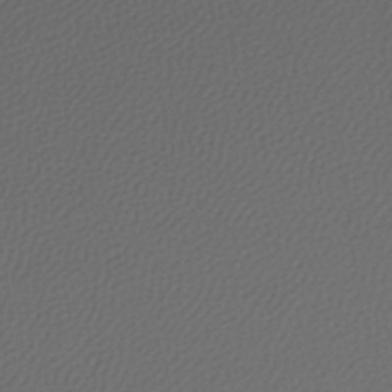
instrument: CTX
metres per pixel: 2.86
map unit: lHb
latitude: -43.7666
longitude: 72.4629
